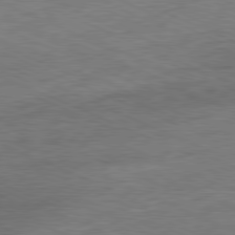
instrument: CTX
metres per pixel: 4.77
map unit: Ap
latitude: -81.4455
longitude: -84.1389
